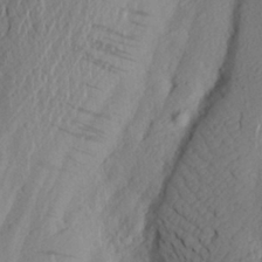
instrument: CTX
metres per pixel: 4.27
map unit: Aa
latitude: 25.7260
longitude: -147.2915
